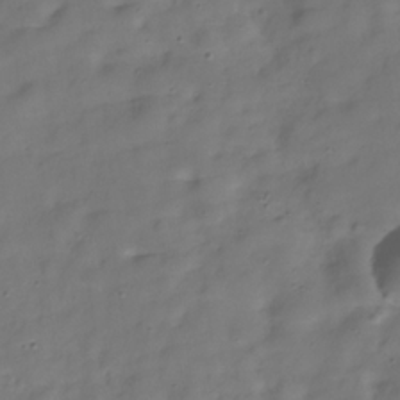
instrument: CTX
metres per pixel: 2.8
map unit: Hve
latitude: -30.0661
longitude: 92.4629
